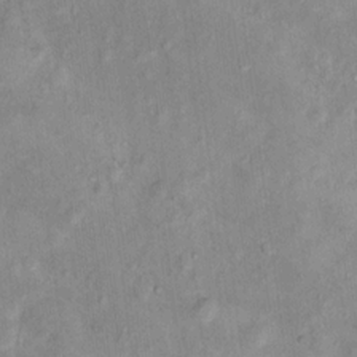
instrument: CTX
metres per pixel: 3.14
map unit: Hto
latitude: 14.3468
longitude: -37.7450
